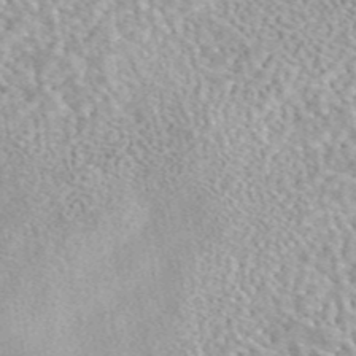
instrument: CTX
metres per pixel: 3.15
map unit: eAb
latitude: 44.1389
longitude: 109.0486
